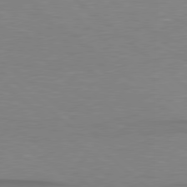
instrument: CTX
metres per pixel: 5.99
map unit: lApd
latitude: 78.9514
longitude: -88.5924
